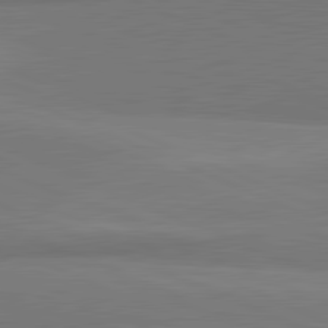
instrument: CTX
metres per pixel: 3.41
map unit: lApd
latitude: 81.9150
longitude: 153.1620
